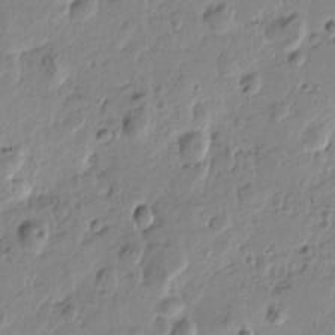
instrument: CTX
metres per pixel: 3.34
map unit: Htu
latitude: -0.5574
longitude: -177.6694
